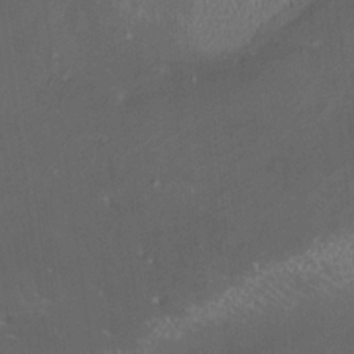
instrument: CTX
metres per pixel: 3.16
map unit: HNhu
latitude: 4.5357
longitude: 13.7667
